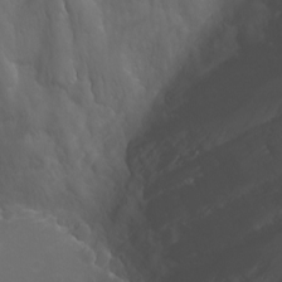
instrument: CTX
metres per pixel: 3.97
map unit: Nhu
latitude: -7.1620
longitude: -75.3860
